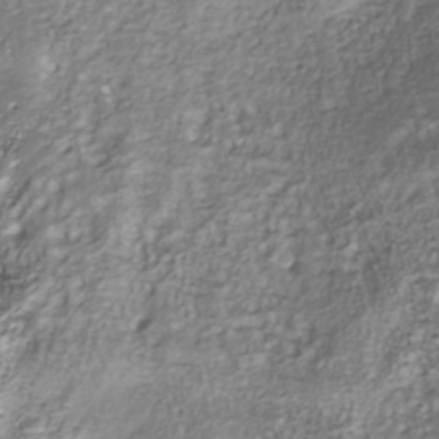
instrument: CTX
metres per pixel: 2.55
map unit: Nhu
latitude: -40.4818
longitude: -85.9339
